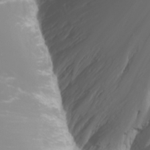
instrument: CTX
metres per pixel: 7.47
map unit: Nhu
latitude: -0.3685
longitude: -81.0458
